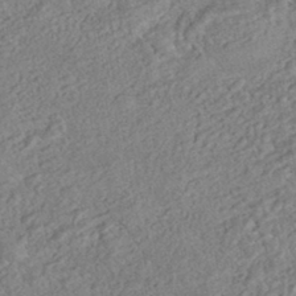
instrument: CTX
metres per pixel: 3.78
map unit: HNhu
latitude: -44.1417
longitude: 100.2172
